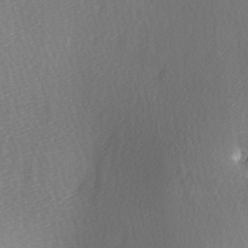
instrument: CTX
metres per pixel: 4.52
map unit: Ave
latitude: -5.8044
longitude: -120.9136
